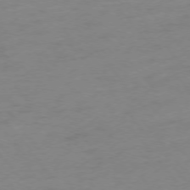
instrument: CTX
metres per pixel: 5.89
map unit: Ap
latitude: -76.2173
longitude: -65.0269
